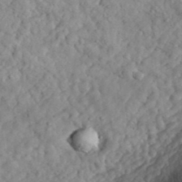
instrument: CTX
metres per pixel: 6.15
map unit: eHh
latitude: 36.1389
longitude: -79.4238
